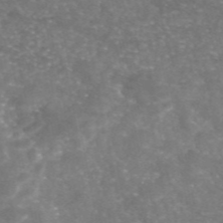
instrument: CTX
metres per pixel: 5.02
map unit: eAb
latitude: 46.3468
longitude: 120.5384
